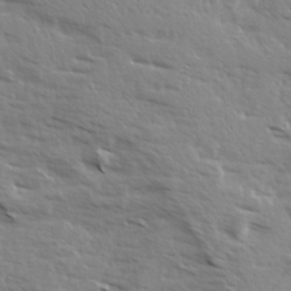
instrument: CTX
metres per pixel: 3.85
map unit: Ave
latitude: 13.2537
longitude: -102.0822
